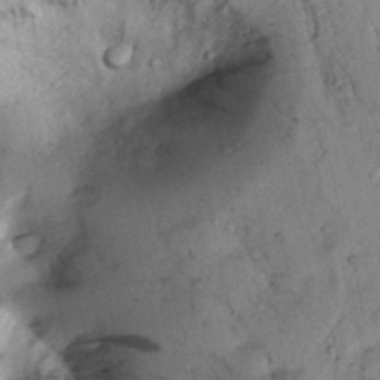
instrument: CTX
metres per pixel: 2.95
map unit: lAvf
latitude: 5.6505
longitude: 160.2551
